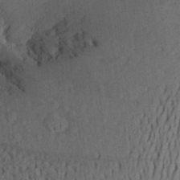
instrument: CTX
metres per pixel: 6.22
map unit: Aa
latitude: 27.3293
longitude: -145.4237
